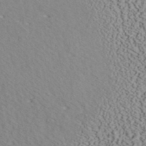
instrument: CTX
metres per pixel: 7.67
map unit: ANa
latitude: 40.3467
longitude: 18.9731
